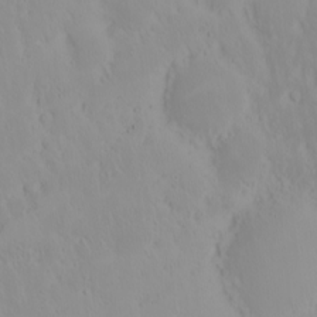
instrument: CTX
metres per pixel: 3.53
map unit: eHh
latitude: -1.7289
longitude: 20.1794
